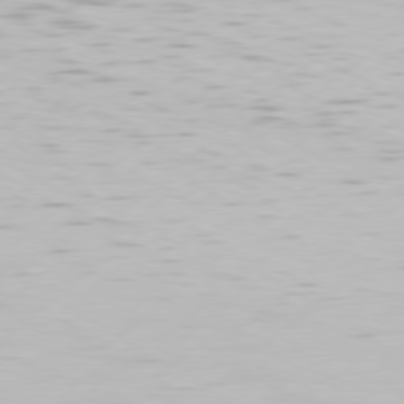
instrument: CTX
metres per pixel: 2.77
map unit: Hpe
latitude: 77.4993
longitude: -130.2712
